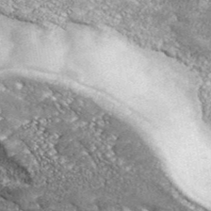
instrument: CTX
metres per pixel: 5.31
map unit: eHh
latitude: 42.8569
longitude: -90.1767
